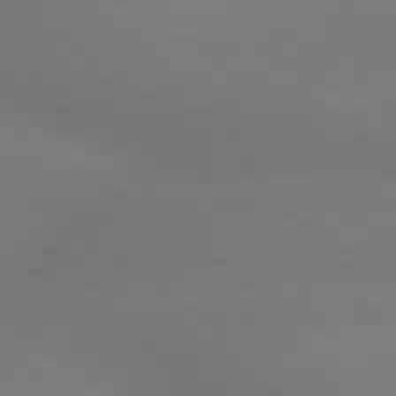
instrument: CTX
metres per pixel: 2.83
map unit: lApd
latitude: 79.4616
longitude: -151.8583
